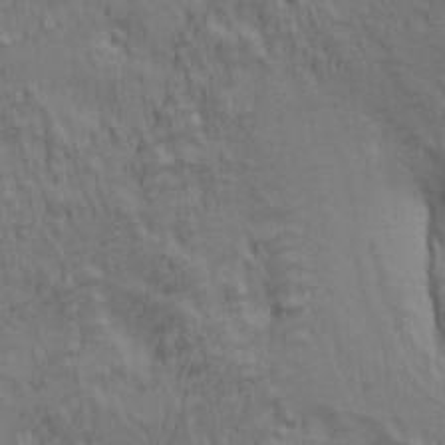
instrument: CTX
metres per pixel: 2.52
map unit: lAa
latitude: 4.7246
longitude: -115.4993
